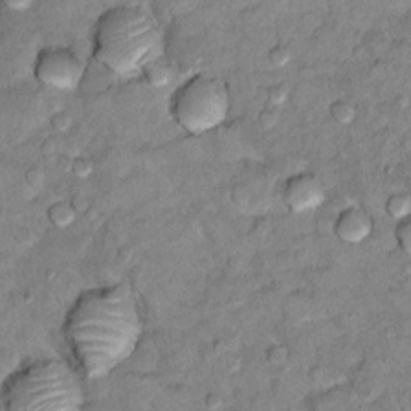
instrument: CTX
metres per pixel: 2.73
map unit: Ht
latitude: 11.8583
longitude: -33.6316
